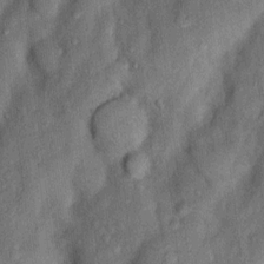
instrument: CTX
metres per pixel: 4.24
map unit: Nhu
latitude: 5.8583
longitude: -23.7638
